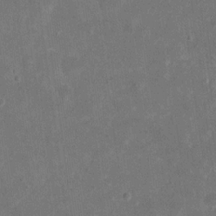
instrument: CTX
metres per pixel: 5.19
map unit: eHh
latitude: 19.7638
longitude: -63.8206
